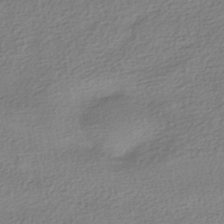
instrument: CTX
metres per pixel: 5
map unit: HNhu
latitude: -40.8975
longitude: 96.4251
